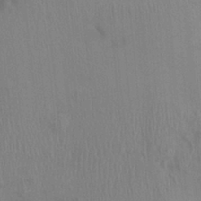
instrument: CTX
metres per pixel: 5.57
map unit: Ht
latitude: 0.4790
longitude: -14.2523
